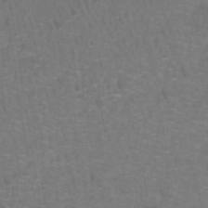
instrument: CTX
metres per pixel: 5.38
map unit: lHb
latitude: -42.3495
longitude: 55.2943
